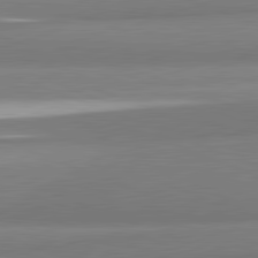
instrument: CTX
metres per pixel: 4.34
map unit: lApd
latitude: 82.1199
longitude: 173.2376
